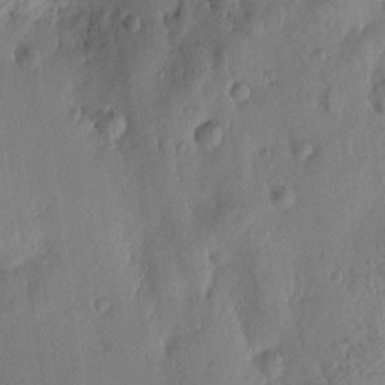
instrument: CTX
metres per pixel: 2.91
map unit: Htu
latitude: 1.9528
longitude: -178.3279
